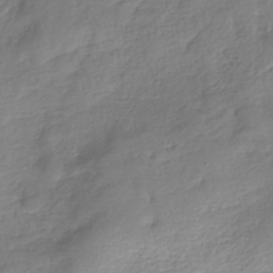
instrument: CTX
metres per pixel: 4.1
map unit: eHh
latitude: -39.4266
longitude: -28.3656
